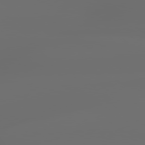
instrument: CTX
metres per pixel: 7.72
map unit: lApd
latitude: 79.5938
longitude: -139.1214
